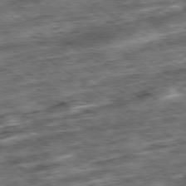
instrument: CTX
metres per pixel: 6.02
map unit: Ap
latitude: -79.4643
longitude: -49.5560
